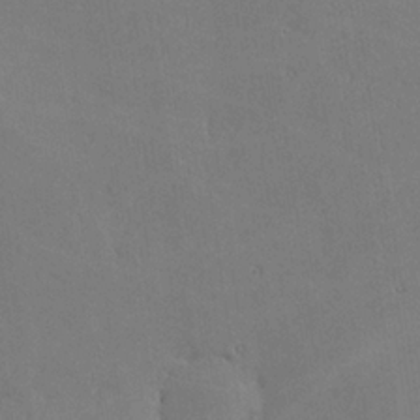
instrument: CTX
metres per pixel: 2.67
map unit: lHvf
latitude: -9.8233
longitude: -102.2522
